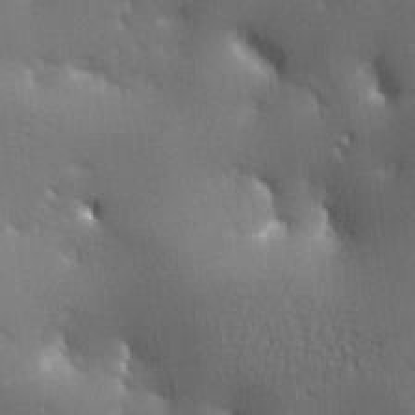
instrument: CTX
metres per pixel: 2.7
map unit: lAa
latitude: -7.8044
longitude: -125.2159
